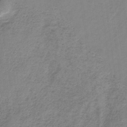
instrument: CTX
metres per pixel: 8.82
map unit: HNb
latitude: -34.2928
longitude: 56.9919
